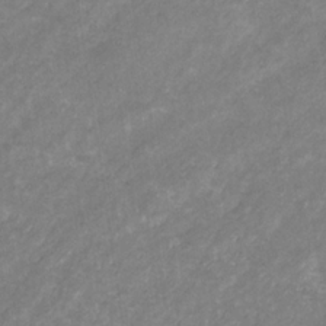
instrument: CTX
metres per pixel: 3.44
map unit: eHb
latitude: -31.7099
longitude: 70.5196
